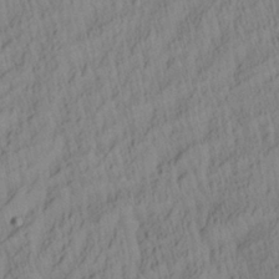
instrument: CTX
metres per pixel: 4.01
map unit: Aa
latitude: 27.6883
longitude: -137.4805
